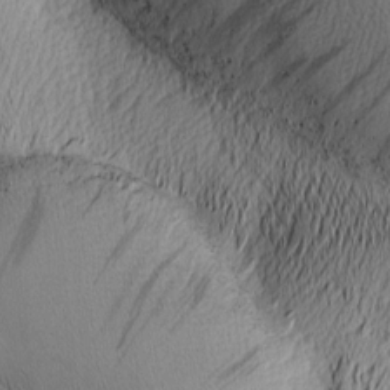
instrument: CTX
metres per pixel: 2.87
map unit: Nhu
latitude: -7.2754
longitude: -152.4223
